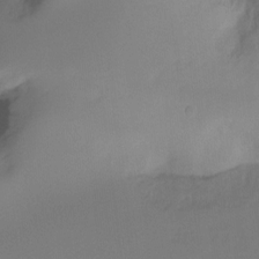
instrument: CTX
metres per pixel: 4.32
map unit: Ht
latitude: -17.1054
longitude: -45.7072
